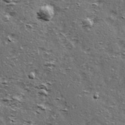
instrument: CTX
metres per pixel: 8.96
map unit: Ave
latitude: 15.4994
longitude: -104.7058
